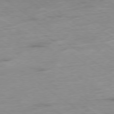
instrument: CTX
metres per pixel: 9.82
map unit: Hpe
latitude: -78.7085
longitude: -17.9339
